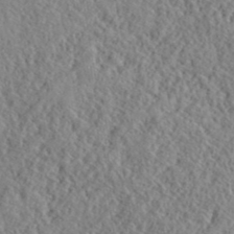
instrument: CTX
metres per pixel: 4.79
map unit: lHvf
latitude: 40.5734
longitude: -88.8002
